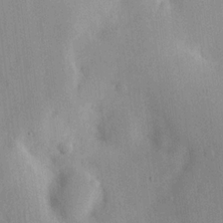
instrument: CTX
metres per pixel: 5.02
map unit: lHvf
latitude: 15.0459
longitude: 179.4832
